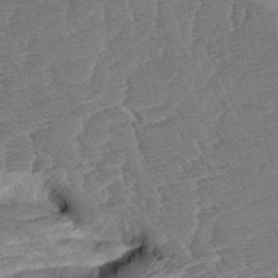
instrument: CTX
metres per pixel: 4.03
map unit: Aa
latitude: 8.2334
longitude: -133.8772
